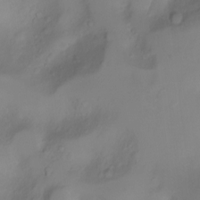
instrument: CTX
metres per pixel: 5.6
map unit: Nhu
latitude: -8.1606
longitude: -72.5546
